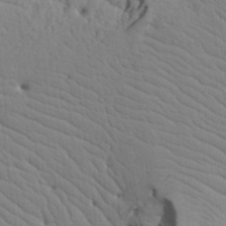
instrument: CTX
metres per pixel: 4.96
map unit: Aa
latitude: 17.7828
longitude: -143.4804
